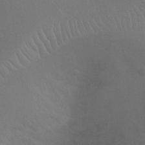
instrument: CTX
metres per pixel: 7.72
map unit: Ht
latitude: -9.9178
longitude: -20.3656
